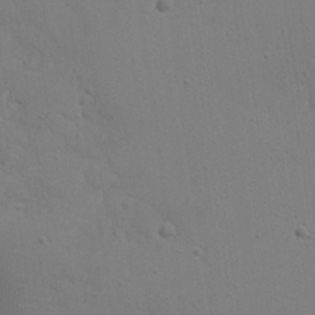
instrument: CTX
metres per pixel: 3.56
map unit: eHh
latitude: 18.9513
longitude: -72.0822
